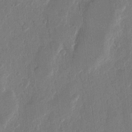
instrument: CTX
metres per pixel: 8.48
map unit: eHh
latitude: 13.7450
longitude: -69.0081
